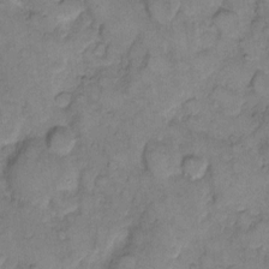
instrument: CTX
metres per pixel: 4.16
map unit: eHh
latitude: 10.4034
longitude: -64.3089
